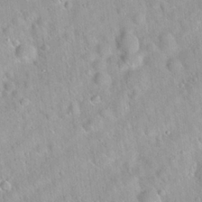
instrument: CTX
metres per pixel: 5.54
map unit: Hto
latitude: 20.6680
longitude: -52.8947
